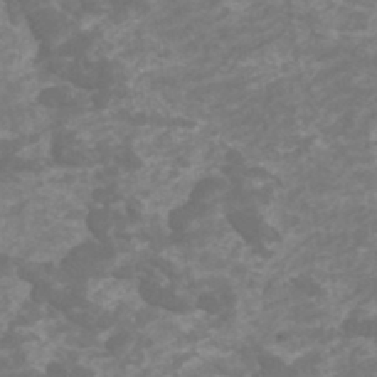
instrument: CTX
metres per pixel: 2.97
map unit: HNhu
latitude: 1.8772
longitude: -0.2522
